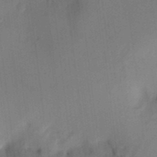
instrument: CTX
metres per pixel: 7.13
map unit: eHh
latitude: 4.9703
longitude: -73.8962
